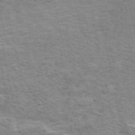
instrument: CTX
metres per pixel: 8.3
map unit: ANa
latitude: 49.6505
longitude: -74.4601
